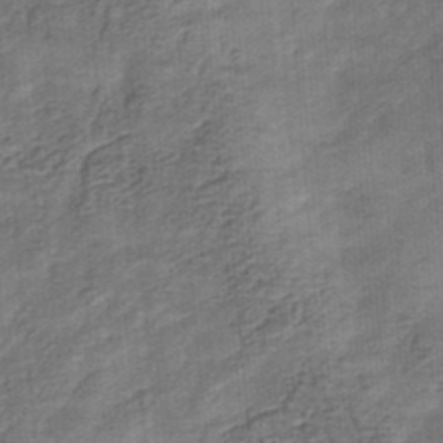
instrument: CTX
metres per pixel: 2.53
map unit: eHb
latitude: -34.1795
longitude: 79.3887
